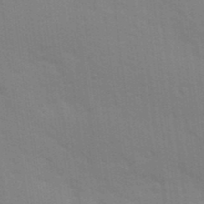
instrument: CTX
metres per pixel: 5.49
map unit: Ave
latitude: 11.0836
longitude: -102.1766
